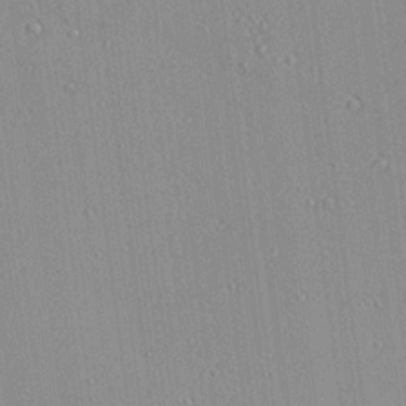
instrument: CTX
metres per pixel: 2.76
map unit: Ave
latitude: 18.5356
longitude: -140.1199
